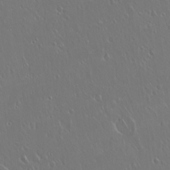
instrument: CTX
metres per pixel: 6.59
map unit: Hto
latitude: 17.8772
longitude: -56.9891
